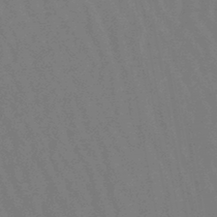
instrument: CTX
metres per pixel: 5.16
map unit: eHb
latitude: -47.0864
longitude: 80.0850
